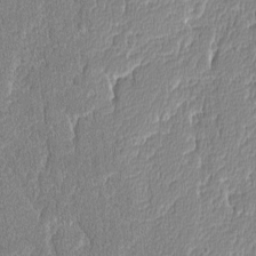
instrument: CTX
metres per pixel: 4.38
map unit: lAvf
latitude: -8.2361
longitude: -114.3845
